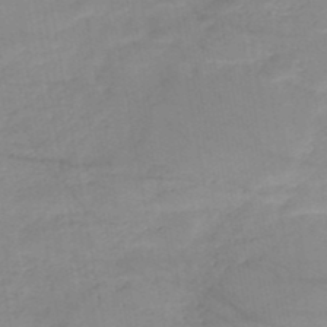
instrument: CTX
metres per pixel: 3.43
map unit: HNb
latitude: -49.6722
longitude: -39.8205
